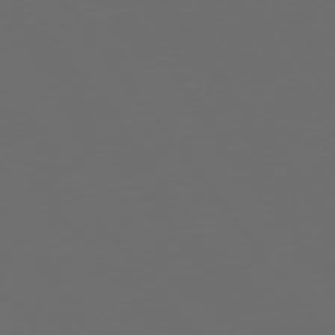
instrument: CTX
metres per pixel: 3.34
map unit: Hpe
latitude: 74.7435
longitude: -125.1214
